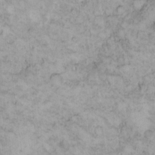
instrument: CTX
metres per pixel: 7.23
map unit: eHh
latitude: 15.0648
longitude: -66.2711
